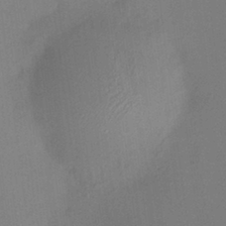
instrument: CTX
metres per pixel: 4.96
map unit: HNhu
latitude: 7.4993
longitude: 10.3873
